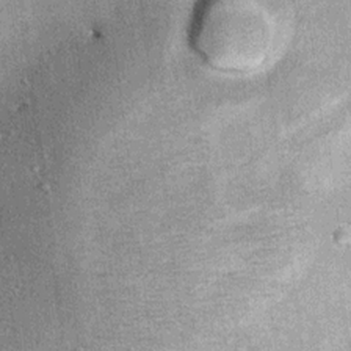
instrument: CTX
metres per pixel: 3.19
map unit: Ht
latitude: 10.5546
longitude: -38.7057
